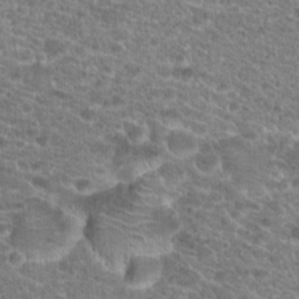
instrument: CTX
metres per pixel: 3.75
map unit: Hto
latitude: 20.5546
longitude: -39.1592
